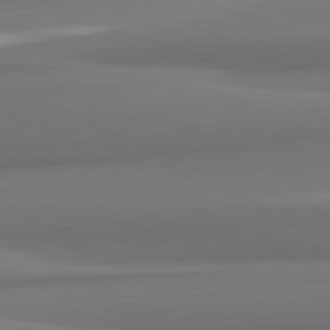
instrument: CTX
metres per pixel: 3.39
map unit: lApd
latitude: 82.0255
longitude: 171.5210
